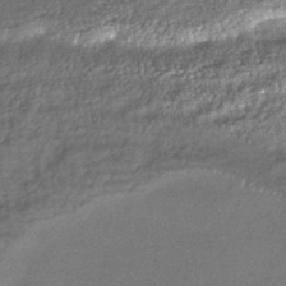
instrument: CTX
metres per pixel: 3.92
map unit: HNhu
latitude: -42.5762
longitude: 95.6344
